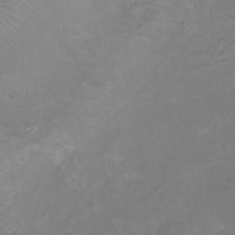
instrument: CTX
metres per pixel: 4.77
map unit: Ht
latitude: -5.2942
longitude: -19.0647
